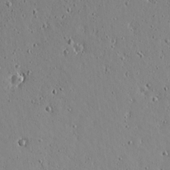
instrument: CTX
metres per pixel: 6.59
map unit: lAvf
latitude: 16.6302
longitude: -126.6680
